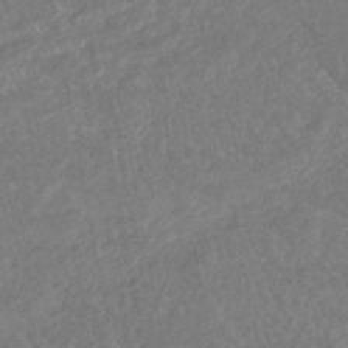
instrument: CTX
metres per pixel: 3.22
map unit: HNhu
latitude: -46.2550
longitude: 97.0298
